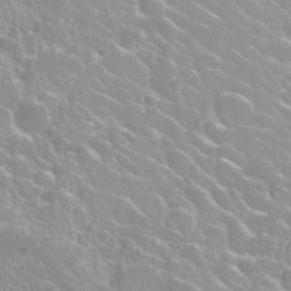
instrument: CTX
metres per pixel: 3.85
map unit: Nhu
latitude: 27.8583
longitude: -51.3481
